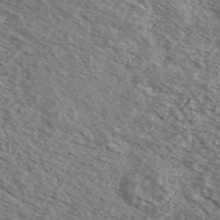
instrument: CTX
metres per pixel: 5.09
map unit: Ave
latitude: 38.6301
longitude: -109.1781
